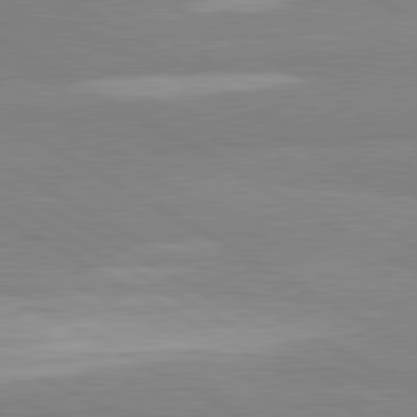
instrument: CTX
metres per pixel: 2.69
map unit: lApd
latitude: 80.9703
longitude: -178.4601
